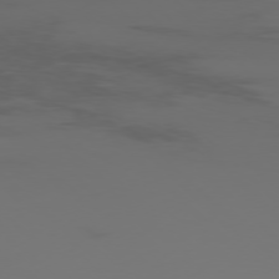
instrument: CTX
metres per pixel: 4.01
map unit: Ap
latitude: -77.7667
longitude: -63.4805
